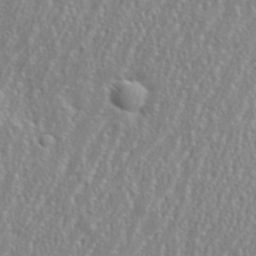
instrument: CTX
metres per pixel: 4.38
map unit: eHh
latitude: 35.3103
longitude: -132.5357
